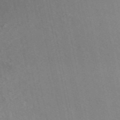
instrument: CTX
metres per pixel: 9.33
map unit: ANa
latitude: 49.7450
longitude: -72.2334
